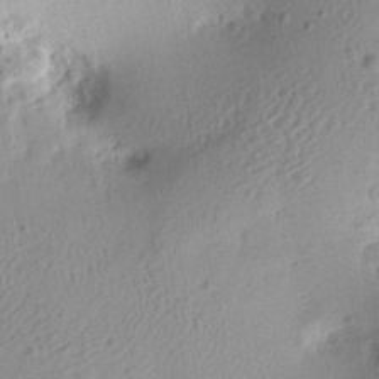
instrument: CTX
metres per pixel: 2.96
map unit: Aa
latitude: 13.0459
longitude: -141.1970
